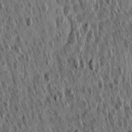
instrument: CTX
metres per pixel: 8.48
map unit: Aa
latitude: 13.9150
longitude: -143.6127
